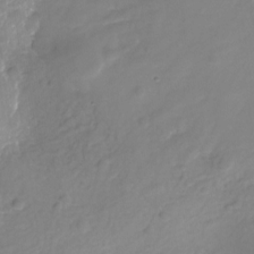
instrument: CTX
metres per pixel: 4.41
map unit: Nhu
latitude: -28.9542
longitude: -78.0633
